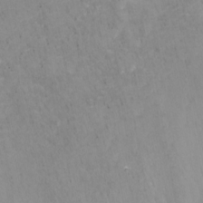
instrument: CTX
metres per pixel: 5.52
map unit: Nhu
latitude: -8.5196
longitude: -50.5167
